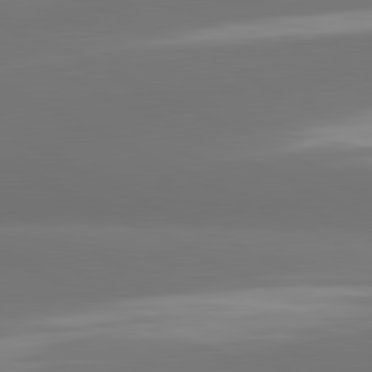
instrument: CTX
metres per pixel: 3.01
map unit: lApd
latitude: 81.1592
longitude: -164.4979
